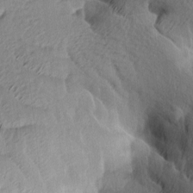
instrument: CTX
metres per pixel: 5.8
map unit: Ave
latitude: -8.3306
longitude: -123.4804
